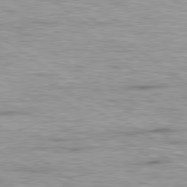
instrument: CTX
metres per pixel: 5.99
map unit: Hpe
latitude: 79.2915
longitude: -155.1214
